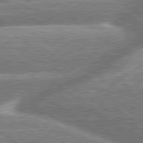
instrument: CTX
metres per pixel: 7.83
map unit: lApd
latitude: 79.8961
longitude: -158.7624
